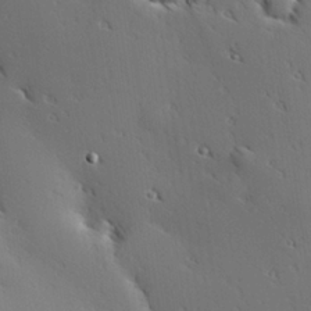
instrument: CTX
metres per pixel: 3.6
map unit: Hve
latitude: 25.4993
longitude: -92.4223
